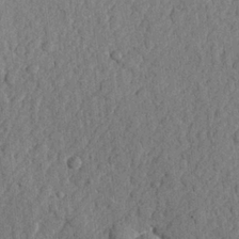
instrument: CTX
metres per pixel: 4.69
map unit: lHvf
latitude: 23.1970
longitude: 142.9163
